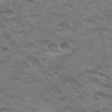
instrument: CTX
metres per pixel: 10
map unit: Hto
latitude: 33.2348
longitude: -48.5924
